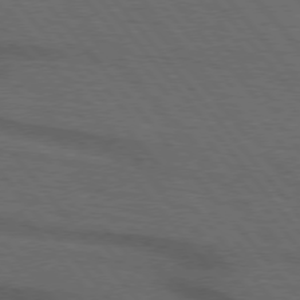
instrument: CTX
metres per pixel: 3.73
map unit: lApd
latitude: 75.8017
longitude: -83.7449
